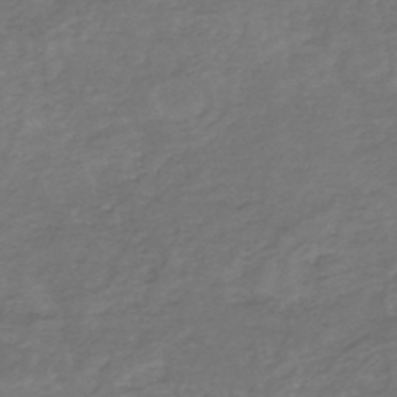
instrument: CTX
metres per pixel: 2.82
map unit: HNhu
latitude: -47.8611
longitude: 28.1417
